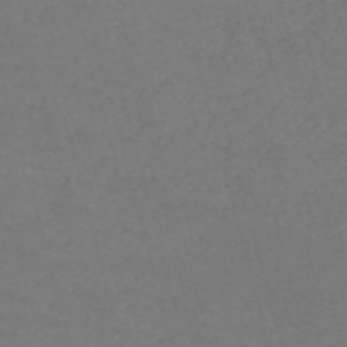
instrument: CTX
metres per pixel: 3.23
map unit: Nve
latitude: -58.6329
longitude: 60.4251
